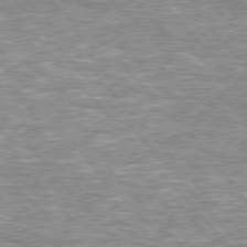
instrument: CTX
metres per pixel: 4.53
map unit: lApd
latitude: 76.2900
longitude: -80.7435
